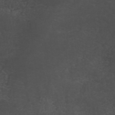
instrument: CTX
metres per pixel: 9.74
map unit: ANa
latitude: 41.2536
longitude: 53.3698
